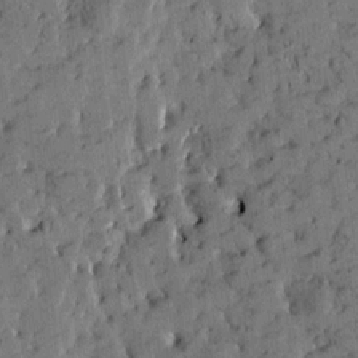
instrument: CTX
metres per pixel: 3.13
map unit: Htu
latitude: -4.0094
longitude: 175.0297
